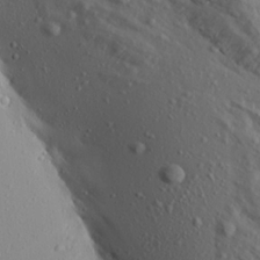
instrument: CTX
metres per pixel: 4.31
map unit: Aa
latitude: 17.8961
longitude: -147.6694
